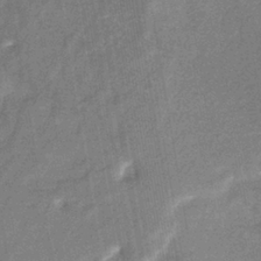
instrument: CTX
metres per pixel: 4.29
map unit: eHb
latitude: -34.9164
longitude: 74.6141
